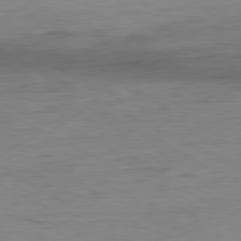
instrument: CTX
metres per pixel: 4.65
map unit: Ap
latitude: -80.4062
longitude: -83.1214
